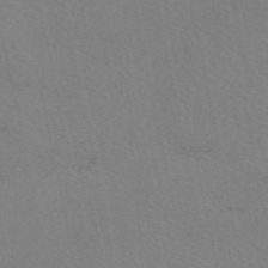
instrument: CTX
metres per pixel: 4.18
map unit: eAb
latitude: 51.0080
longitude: 109.0108
